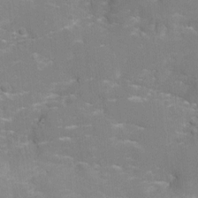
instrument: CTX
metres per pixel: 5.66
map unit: Aa
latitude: -8.5196
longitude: -72.0255
